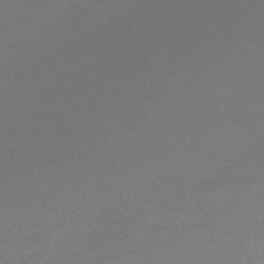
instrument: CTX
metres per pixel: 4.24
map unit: Nve
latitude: -56.6518
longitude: 61.2943
